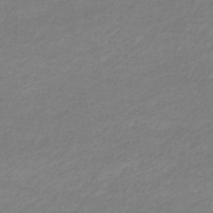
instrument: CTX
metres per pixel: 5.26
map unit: eHb
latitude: -33.4266
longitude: 70.6141
